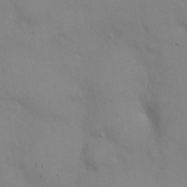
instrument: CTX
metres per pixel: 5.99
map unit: eHh
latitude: 21.2159
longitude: -61.4804
